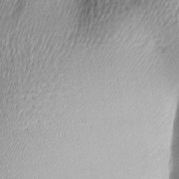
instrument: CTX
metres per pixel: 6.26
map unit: lAa
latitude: -5.3887
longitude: -122.7057
